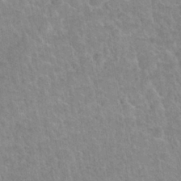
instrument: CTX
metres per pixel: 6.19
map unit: Nhu
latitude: 31.2537
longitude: -52.0255
